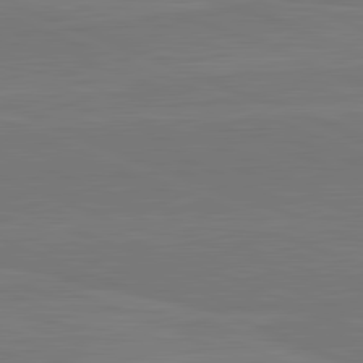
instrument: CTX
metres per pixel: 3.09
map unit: lApd
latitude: 82.2333
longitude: 166.1039
